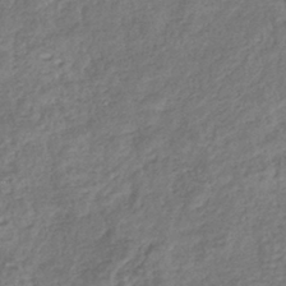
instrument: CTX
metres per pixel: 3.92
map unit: eHb
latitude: -37.5777
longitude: 80.4818
